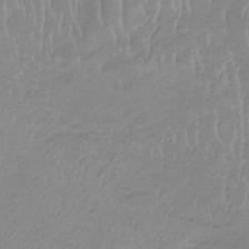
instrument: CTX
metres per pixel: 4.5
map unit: lHb
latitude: -34.2739
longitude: 70.2929
